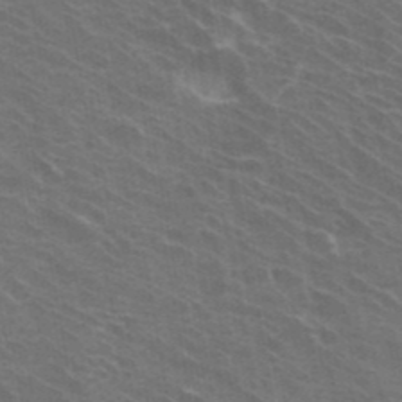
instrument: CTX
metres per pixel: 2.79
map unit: Hto
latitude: 32.4034
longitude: -41.1403
